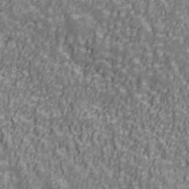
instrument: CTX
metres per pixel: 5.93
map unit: Ave
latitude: 41.4615
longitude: -113.0269
